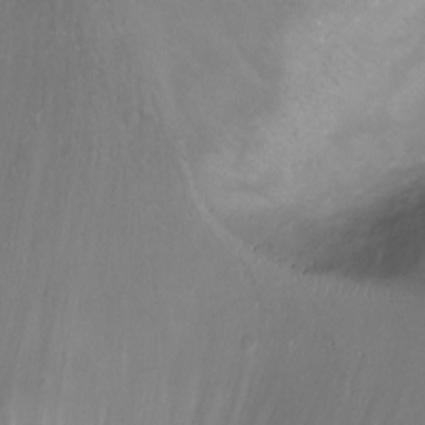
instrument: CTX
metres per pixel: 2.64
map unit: Ht
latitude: -6.5762
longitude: -19.8016
